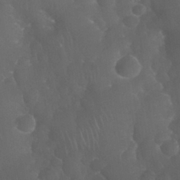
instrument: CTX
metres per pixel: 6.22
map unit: Nhu
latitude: 28.6490
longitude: -66.0633
